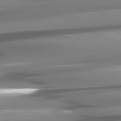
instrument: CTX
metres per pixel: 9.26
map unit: lApd
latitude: 81.0269
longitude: -144.3278
